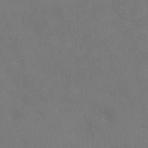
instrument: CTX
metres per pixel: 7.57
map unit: Nve
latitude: -10.0472
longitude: 173.5588
